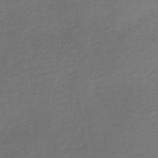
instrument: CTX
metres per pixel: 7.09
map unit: HNb
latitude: -33.3888
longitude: 54.1795
